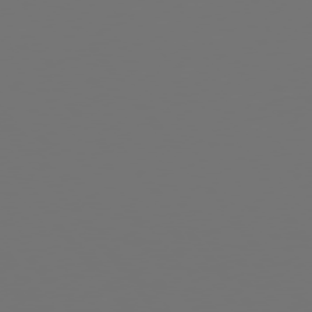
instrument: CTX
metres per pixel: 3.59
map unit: Hpe
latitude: 74.9892
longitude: -124.1388
